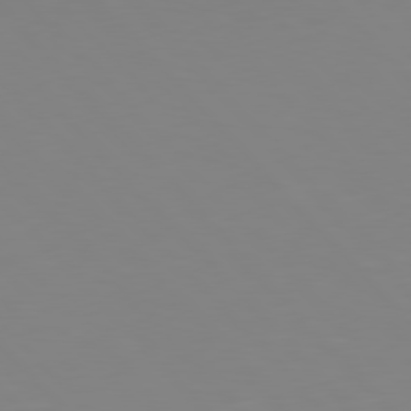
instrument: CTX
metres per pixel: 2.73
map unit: Hpe
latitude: 77.0647
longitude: -174.1200
